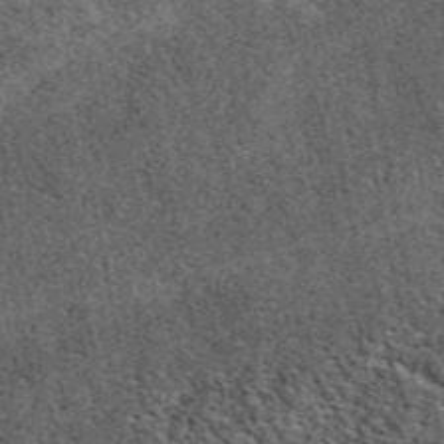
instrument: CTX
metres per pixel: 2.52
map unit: eAb
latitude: 39.9150
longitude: 109.7667
